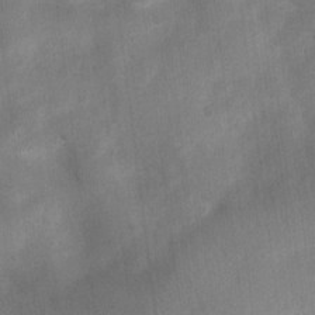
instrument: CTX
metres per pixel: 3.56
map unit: Nhu
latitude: 8.3090
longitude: -22.4601
